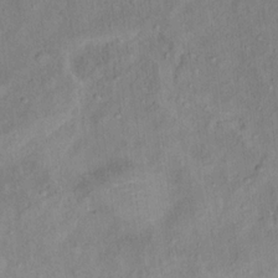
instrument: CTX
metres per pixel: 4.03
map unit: Ht
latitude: 13.8017
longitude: -40.2144
